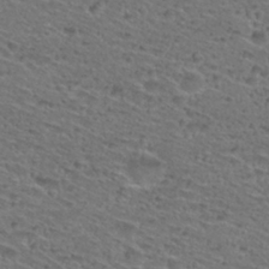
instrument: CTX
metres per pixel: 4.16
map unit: Hto
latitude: 29.0458
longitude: -47.4049
